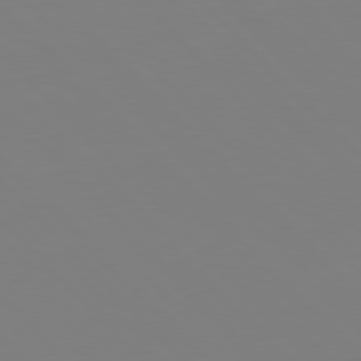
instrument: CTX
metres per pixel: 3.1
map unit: Hpe
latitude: 77.5182
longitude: -174.4790
